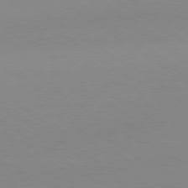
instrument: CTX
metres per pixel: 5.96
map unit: Ap
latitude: -79.5210
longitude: -54.8569
